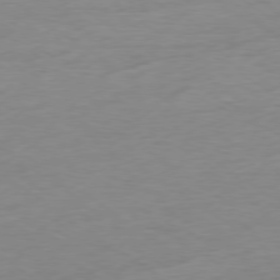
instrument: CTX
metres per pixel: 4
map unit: Ap
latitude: -78.4062
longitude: -59.4238
